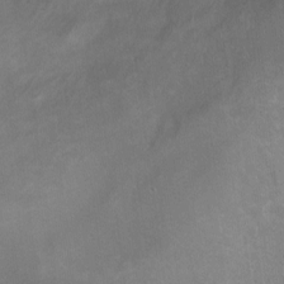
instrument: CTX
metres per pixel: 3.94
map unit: Ht
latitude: 0.5734
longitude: -37.1214
